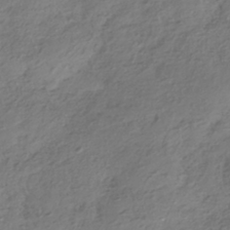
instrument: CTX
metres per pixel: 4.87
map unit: HNhu
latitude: -41.7855
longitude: 107.0676
